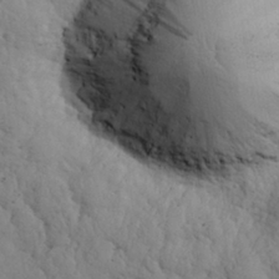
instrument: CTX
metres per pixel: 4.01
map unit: eHh
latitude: 27.6883
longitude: -75.5749
